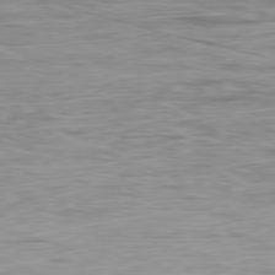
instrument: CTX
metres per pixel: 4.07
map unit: Ap
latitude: -79.4076
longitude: -74.3467
